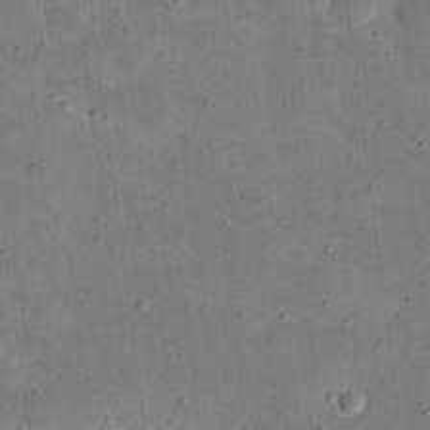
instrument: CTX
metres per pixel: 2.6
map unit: eHh
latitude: 21.4805
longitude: -65.8772
